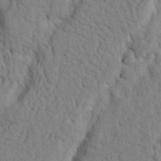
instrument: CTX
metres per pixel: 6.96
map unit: Nhu
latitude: 20.7435
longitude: -76.4601
